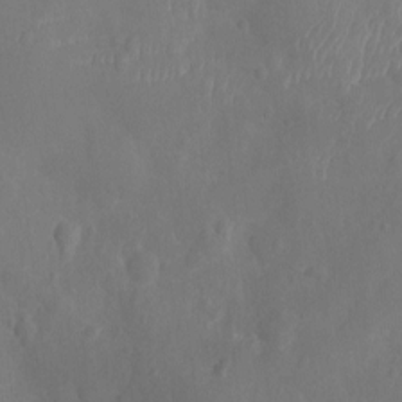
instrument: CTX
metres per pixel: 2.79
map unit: Ht
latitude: -9.6344
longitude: -21.6316
